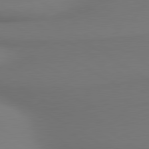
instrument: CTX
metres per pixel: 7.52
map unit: lApd
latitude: 80.0255
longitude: 174.6518
